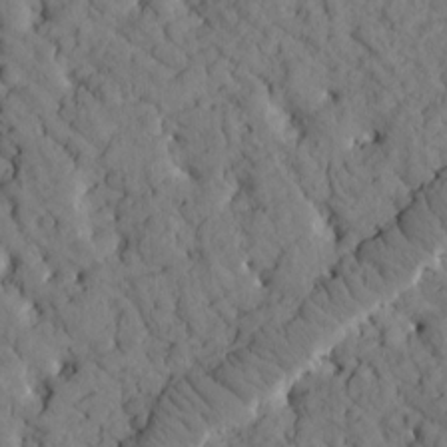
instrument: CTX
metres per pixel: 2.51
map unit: Htu
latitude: -2.1983
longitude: 173.8611
